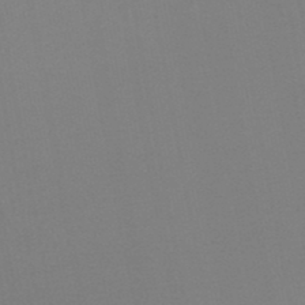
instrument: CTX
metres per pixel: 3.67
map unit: lHb
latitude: -45.5210
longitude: 67.2943
